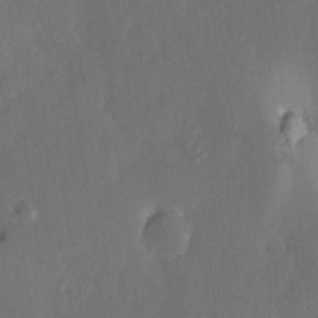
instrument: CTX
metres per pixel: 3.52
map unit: HNhu
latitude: 6.1200
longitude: 3.2942
